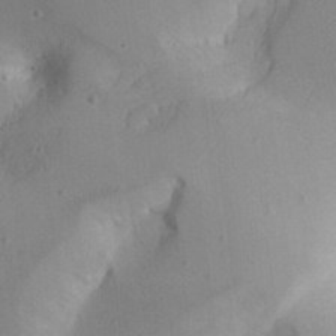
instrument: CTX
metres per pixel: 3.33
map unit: Aa
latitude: 23.9339
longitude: -127.4616
